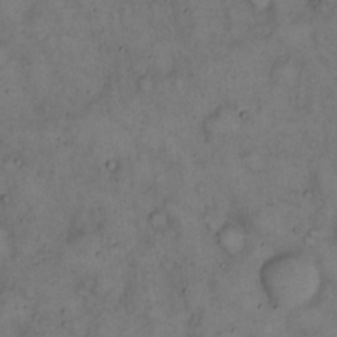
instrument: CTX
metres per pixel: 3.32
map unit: eHh
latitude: 14.9514
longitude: -62.1389
